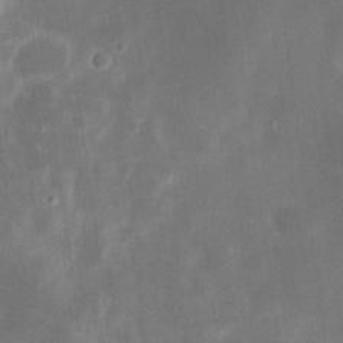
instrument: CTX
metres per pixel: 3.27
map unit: eHh
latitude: 20.2334
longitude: -70.4223
